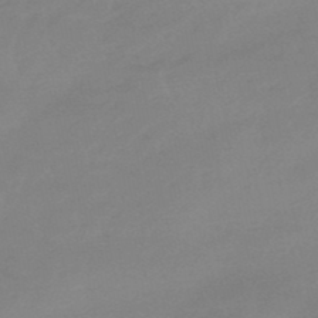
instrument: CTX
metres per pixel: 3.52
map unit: eHb
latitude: -48.3873
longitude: 85.8989
